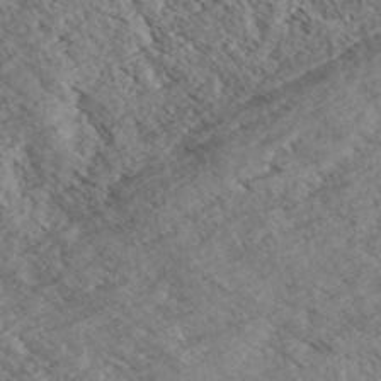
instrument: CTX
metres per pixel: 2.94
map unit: eHh
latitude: 35.5938
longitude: -139.5560
